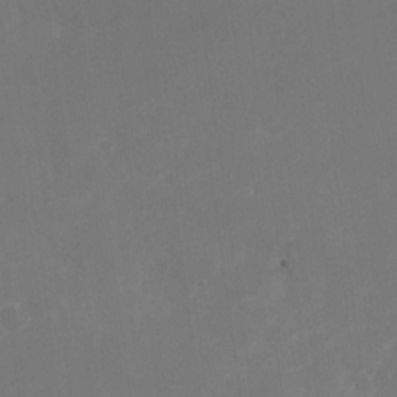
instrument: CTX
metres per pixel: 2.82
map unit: Nhu
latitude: -28.4818
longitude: -64.2900
